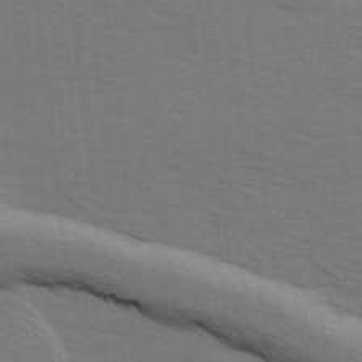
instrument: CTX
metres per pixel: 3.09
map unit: Ave
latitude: 14.1767
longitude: -102.4790
